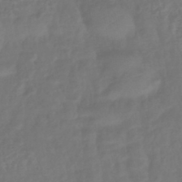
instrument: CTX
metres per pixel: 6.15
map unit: lHb
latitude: -43.6154
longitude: 81.2943
